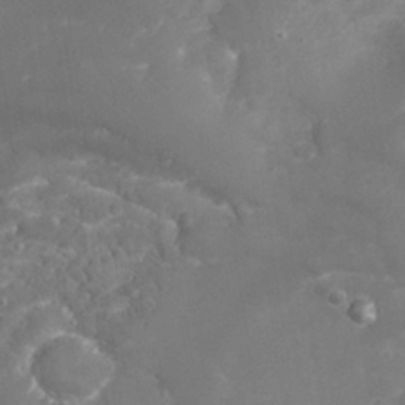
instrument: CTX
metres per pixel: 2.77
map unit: Nhu
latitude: 26.6302
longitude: -61.0458
